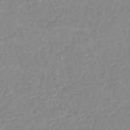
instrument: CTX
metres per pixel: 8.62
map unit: HNhu
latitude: -44.2928
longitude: 96.0661
